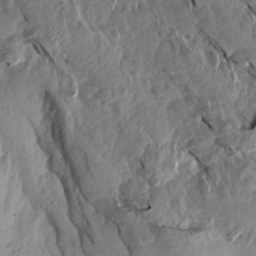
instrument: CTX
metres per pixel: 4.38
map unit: Aa
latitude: 13.6127
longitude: -140.8380
